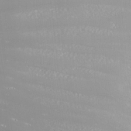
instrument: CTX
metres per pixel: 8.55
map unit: Nhu
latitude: -5.3698
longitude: -87.7638
